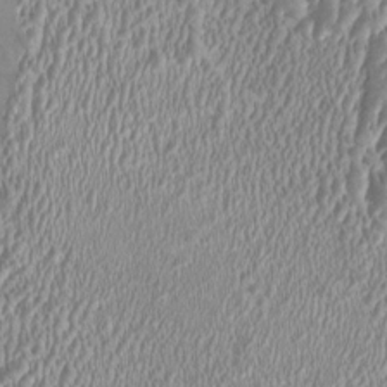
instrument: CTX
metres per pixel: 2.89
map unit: HNhu
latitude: -0.6897
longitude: 1.6344
